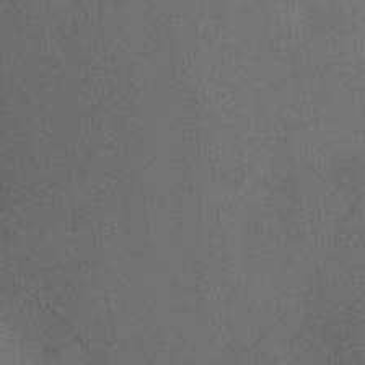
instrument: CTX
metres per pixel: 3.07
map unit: Ht
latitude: -11.0109
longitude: -34.5356
